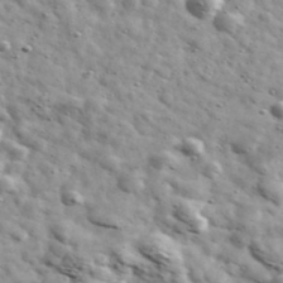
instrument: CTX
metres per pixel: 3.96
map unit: Ave
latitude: 41.4237
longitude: -107.2348
